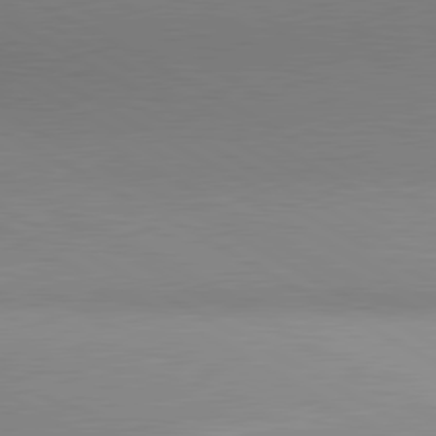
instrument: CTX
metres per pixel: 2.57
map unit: lApd
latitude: 80.8191
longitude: 135.8800
